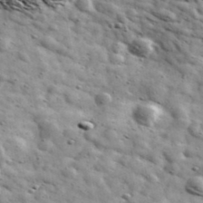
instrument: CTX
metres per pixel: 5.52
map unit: Ave
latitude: 41.4615
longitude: -107.4237
